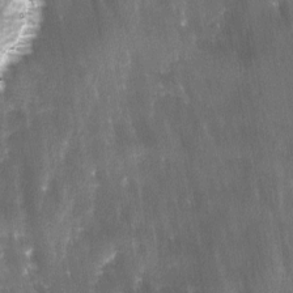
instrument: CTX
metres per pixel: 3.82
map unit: Ave
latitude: -11.4643
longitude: -120.2334
